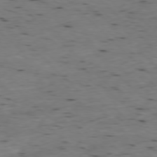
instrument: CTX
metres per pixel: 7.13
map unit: Ap
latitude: -77.5966
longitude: -89.4427
